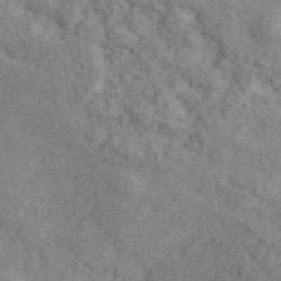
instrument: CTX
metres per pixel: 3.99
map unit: ANa
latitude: 45.1025
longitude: 45.8989
